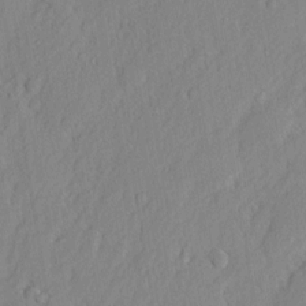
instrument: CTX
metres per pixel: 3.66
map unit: eHh
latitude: 2.8380
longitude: -77.5371
